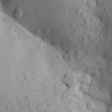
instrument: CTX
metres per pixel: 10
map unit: Aa
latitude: 27.1403
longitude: -149.3860
